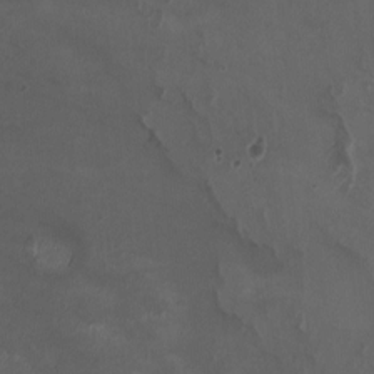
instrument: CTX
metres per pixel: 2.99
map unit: HNhu
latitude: 1.7260
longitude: -3.9150
